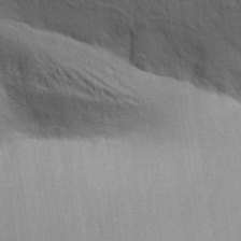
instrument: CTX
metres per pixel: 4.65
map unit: Aa
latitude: 31.7639
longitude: -140.4034
